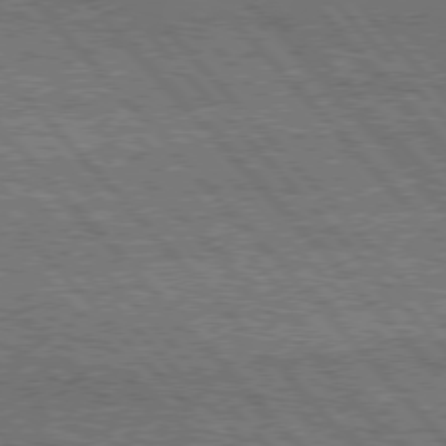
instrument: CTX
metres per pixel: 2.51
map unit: Hpe
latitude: 76.1200
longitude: -138.2145
